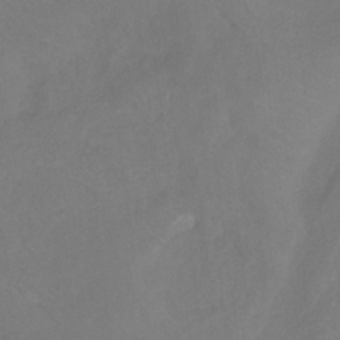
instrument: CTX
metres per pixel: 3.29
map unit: HNb
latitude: -30.9730
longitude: 64.1417
